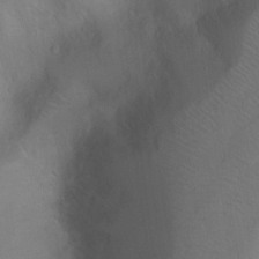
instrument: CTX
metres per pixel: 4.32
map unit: Ht
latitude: 0.0255
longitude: -45.8961
